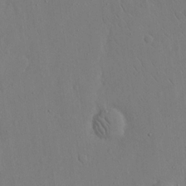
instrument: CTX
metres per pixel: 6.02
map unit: eHh
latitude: 15.6316
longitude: -70.8191
